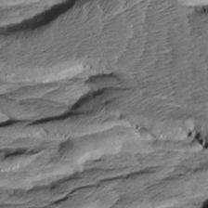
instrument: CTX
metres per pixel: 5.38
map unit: Aa
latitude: 8.1011
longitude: -133.4238
